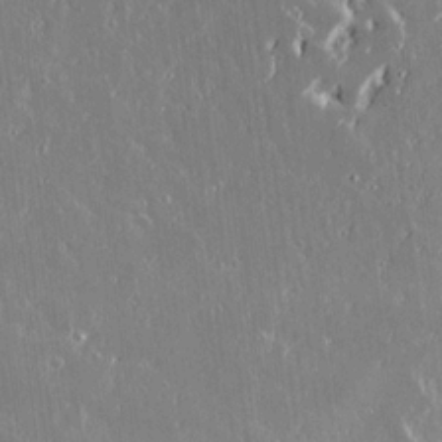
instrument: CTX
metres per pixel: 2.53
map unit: lAvf
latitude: 14.5735
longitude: -129.0458
